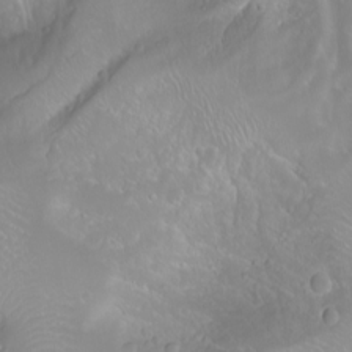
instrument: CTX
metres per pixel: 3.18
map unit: Nhu
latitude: -8.6329
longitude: -71.0458
